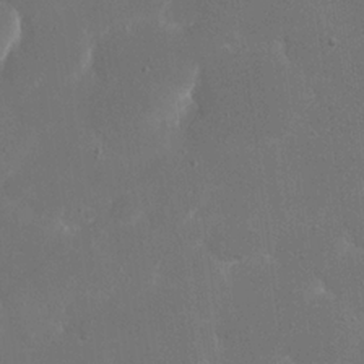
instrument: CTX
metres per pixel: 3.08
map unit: eHh
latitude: 20.4223
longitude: -68.5168
